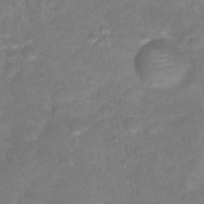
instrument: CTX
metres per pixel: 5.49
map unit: Hto
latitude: 18.5356
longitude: -38.9325
